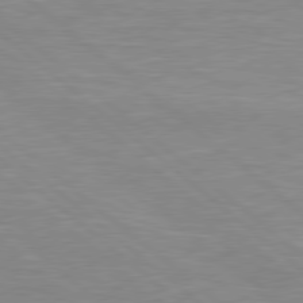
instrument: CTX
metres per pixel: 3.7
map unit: Hpe
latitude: 78.7435
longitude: -125.4048
